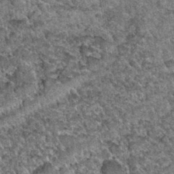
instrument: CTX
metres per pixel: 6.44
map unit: Hto
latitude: 35.0647
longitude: -52.4979
